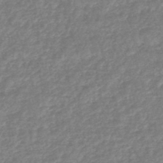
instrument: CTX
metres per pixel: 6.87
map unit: HNhu
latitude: -48.1795
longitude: 96.9542
